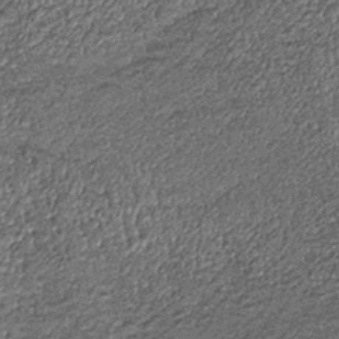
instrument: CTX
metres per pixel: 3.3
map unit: lHb
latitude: -39.7666
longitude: 65.4455
